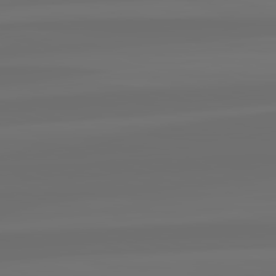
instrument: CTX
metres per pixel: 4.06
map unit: lApd
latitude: 82.4412
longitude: -166.7246
